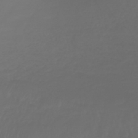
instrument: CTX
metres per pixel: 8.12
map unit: lHb
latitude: -43.5210
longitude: 67.7478
